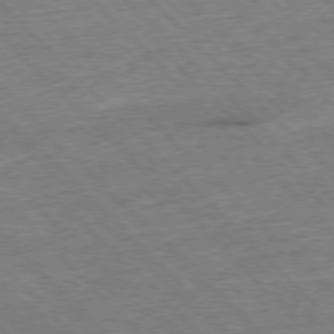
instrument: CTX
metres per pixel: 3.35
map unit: Hpe
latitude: -77.3888
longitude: -15.7450
